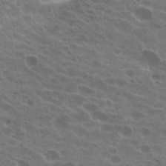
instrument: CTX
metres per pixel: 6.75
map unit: Hto
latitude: 22.4412
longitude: -38.5735
